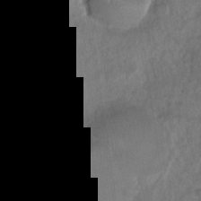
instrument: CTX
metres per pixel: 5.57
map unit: Nhu
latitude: -30.5196
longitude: -62.6113
